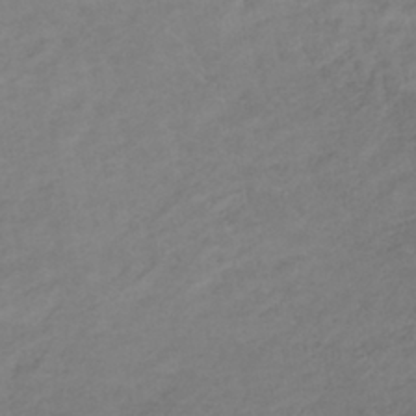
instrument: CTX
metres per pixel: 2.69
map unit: lHb
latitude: -37.2942
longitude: 72.6896
